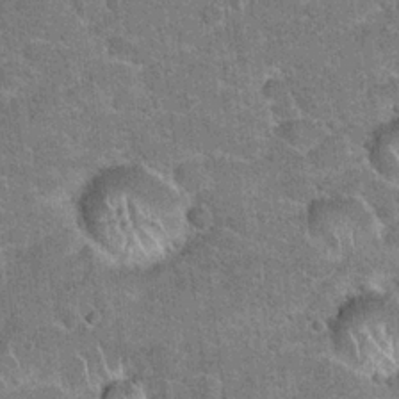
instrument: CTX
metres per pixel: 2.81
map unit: Hto
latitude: 20.4790
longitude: -49.1403
